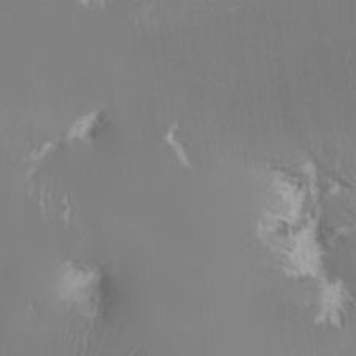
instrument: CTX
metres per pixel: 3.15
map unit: Nhu
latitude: -7.4454
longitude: -91.0081
